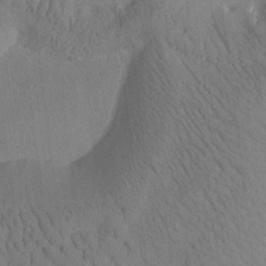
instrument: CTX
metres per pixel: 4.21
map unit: Htu
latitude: -0.7653
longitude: 172.7463
